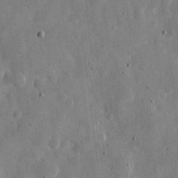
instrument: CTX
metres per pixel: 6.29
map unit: eHh
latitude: 11.3104
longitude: -67.7449
